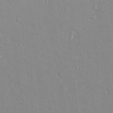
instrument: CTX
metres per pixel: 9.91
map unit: lAvf
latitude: 8.5357
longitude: 168.4062
